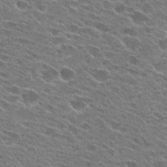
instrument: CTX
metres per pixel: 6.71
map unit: Hto
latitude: 25.0836
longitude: -42.8758
